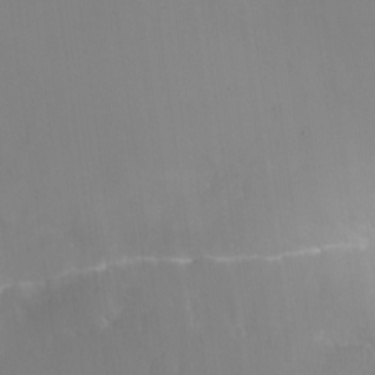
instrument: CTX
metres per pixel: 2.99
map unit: Nhu
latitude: -23.1053
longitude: -71.0836
